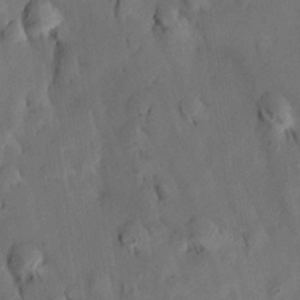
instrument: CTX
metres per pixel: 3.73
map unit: HNhu
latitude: 14.8947
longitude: 12.0850
